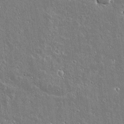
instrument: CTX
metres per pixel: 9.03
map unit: lAvf
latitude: 14.4223
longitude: -128.1200
